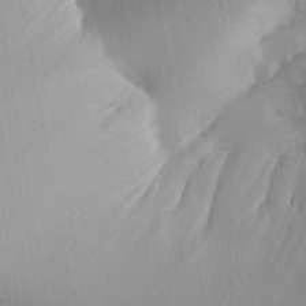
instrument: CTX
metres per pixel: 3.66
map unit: Aa
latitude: 32.1578
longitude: -141.1025
